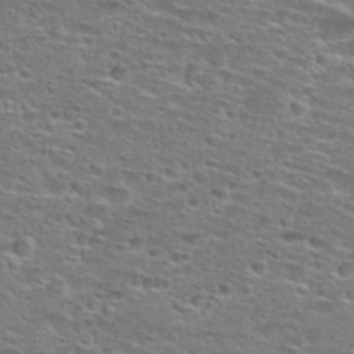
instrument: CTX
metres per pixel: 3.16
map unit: Hto
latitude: 28.5357
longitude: -48.8947
